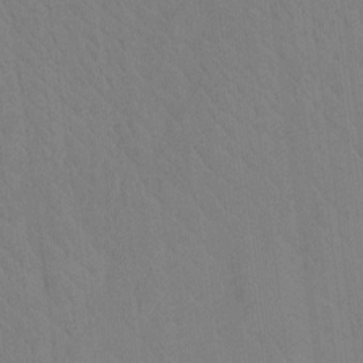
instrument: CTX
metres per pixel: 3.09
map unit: Nhu
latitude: -13.3699
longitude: -24.1199
